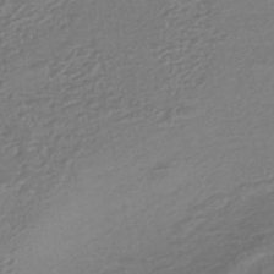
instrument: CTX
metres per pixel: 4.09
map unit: HNhu
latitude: -45.6722
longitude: 94.0661
